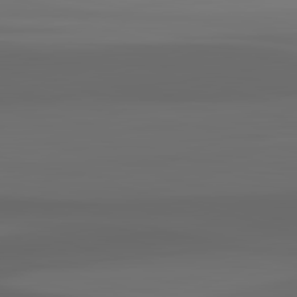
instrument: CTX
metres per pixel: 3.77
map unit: lApd
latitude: 83.0647
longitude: -135.1970
